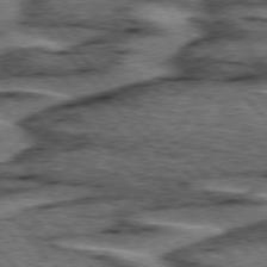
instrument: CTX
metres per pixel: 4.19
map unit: lApd
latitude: 75.7450
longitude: -77.0080
